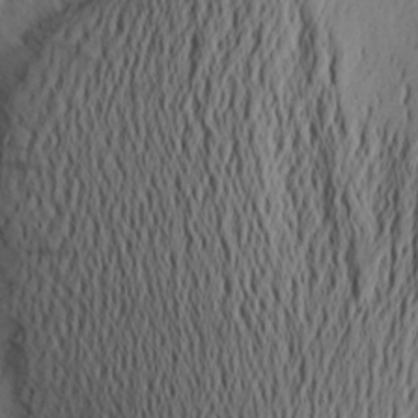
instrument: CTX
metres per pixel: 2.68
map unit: Aa
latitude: 26.5546
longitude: -147.5183
